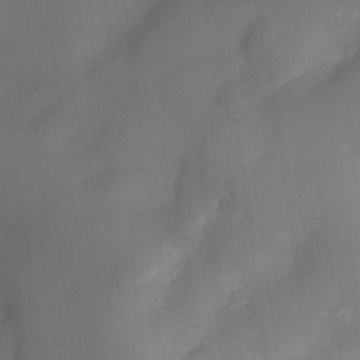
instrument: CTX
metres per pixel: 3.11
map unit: Nve
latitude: -27.6910
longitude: -148.1578
